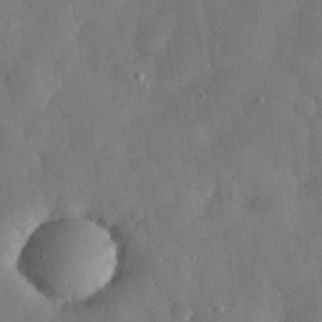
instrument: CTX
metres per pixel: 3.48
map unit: eHh
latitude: 30.2901
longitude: -72.6491
